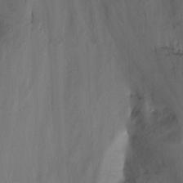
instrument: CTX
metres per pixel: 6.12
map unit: Nhu
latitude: -13.2943
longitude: -57.9339
